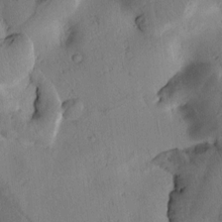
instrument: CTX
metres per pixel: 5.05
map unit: Htu
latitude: 2.4790
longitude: 177.9367
